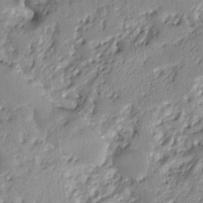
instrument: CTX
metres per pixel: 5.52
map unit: Ht
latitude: 7.8961
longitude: -77.6694
